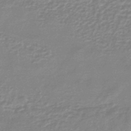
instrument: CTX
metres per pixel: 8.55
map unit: eHb
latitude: -45.5777
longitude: 83.1620
